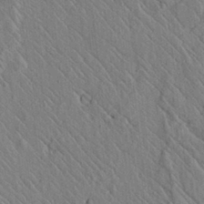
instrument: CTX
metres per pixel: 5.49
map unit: lAvf
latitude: 6.7813
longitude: 159.8611
